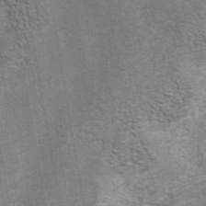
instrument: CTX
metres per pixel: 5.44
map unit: eAb
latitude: 42.4412
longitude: 106.4629
